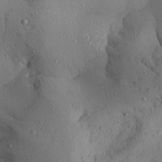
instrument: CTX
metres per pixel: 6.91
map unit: Aa
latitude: 28.3845
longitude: -133.4238
